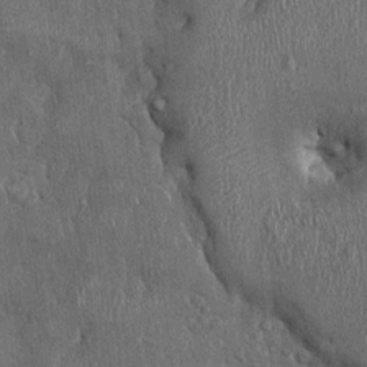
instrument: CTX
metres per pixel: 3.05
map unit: Ht
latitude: -2.3495
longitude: -13.2726
